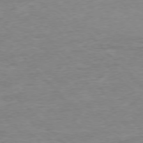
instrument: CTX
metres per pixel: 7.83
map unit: Ap
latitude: -76.8975
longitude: -89.0270
